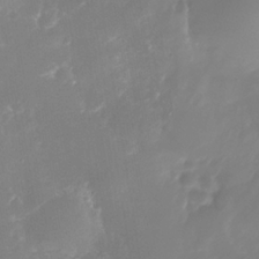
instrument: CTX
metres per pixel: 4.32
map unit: Nhe
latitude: -37.1998
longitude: -113.5182
